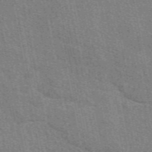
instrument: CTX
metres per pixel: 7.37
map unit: eAb
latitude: 49.4615
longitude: 116.5762
